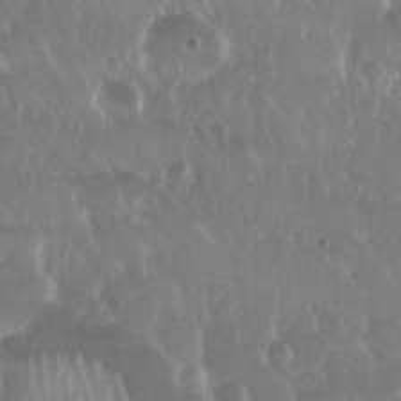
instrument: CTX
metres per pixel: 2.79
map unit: Nhu
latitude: 29.6694
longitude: -56.8946
